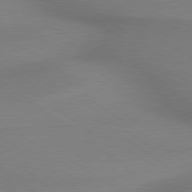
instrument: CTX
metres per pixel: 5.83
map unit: lApd
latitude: 79.2159
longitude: 178.7085
